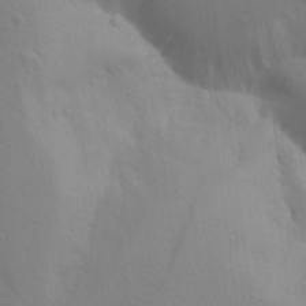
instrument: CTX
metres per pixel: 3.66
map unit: Aa
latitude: 18.5734
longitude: -143.9150
